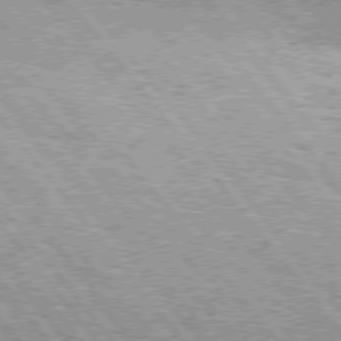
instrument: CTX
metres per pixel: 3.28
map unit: Hpe
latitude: 75.4426
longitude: -156.7246
